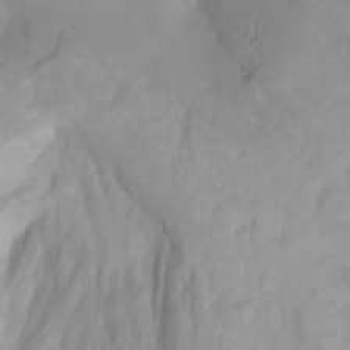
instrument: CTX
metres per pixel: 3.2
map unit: Ht
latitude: -1.9179
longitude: -61.6694
